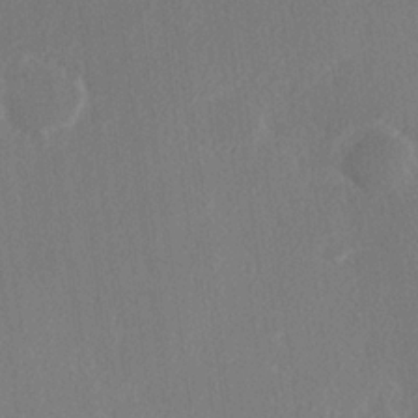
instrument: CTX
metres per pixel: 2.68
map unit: Hve
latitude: 19.5938
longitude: 149.6722
